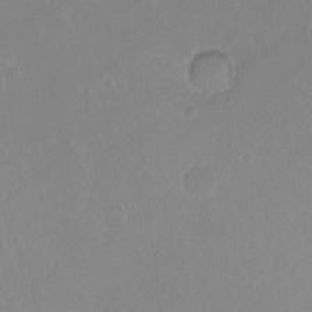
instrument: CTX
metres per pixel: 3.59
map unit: Hto
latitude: -13.4266
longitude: -41.2536
